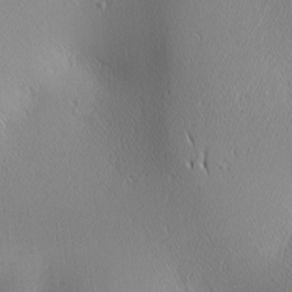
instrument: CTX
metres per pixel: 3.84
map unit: lAa
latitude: 1.9339
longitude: -117.6316
